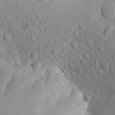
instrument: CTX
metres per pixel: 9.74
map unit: Aa
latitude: 18.8569
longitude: -144.1955
